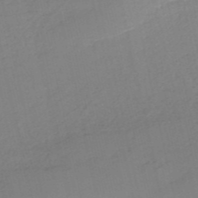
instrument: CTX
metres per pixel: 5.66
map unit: HNb
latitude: -53.1809
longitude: -39.2537
